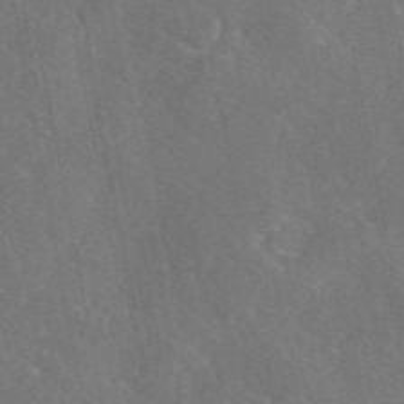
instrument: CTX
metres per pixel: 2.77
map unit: eAb
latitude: 46.5924
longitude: 111.9178
